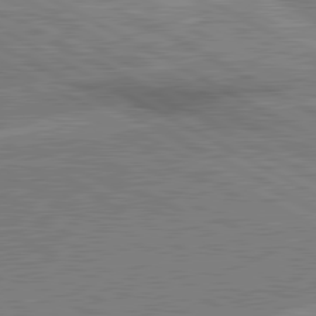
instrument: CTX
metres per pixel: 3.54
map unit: lApd
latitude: 80.9136
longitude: 142.5951
